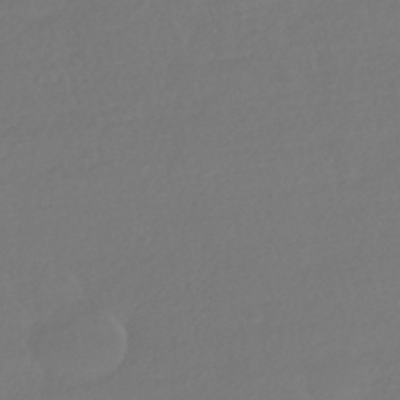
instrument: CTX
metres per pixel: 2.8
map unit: HNhu
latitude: -42.4251
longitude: 93.5588
